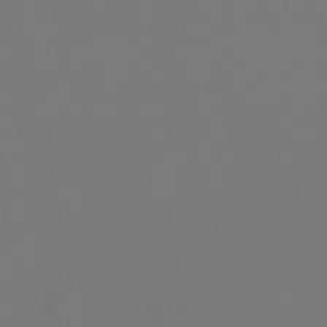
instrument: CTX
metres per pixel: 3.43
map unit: lHb
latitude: -47.0297
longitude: 72.5574
